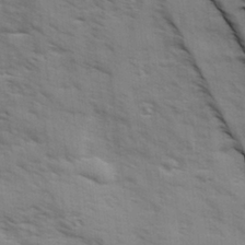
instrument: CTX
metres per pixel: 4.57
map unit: Ave
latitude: 1.5938
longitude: -110.3467
